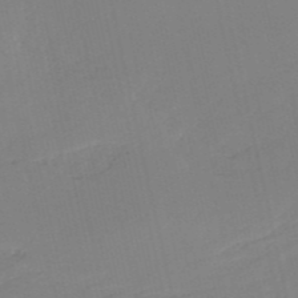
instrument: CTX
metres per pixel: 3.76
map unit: HNb
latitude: -53.4832
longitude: -39.2159
